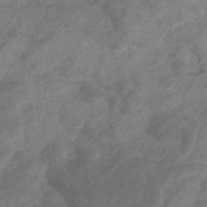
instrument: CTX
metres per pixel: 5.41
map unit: eHb
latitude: -32.8597
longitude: 71.8989
